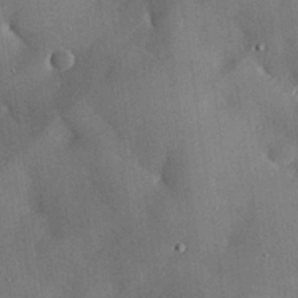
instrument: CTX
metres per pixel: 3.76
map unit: eHh
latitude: 30.3657
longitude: -81.4426
